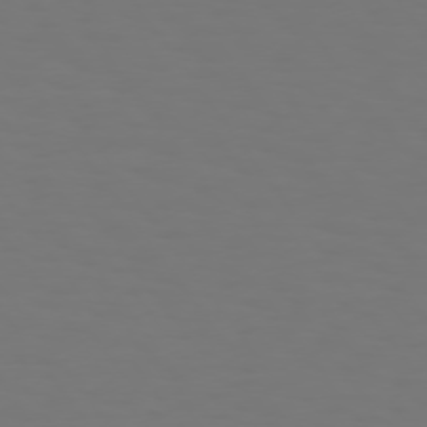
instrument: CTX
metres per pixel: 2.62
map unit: Hpe
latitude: 74.3467
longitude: -123.4804
